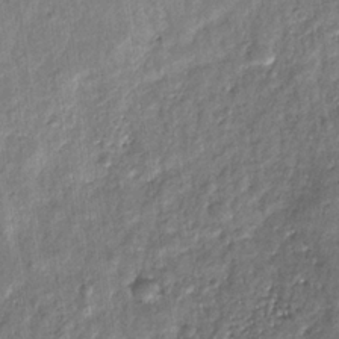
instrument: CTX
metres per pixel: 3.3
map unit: eHb
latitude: -30.9730
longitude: 72.8408
